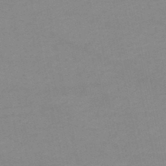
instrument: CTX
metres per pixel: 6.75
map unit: lHb
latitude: -46.4251
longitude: 61.3888
